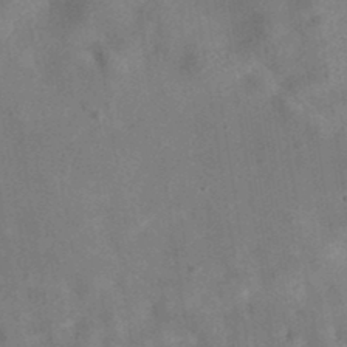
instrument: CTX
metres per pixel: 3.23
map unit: eAb
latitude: 35.2537
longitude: 111.2942
